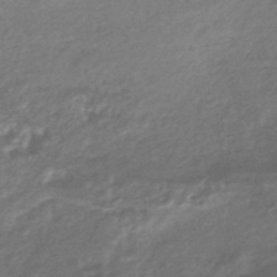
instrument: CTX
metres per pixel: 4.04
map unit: HNhu
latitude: -44.6519
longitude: 93.2754
